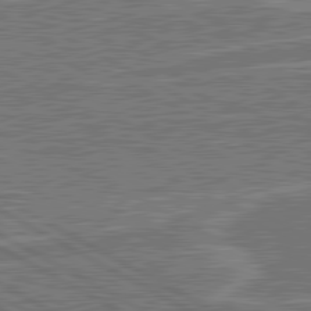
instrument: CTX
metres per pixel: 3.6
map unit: lApd
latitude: 80.8002
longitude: 119.1809
